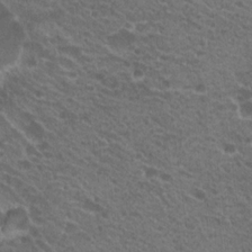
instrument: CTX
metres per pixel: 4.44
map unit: Hto
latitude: 20.6680
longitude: -34.3278
